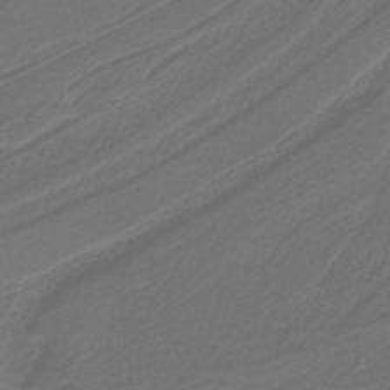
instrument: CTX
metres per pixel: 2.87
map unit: lHb
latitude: -39.8045
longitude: 54.5385
